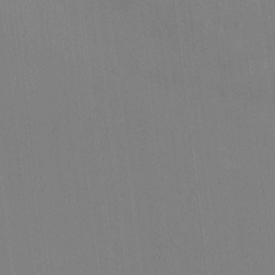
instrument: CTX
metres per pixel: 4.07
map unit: HNhu
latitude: -1.3888
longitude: -7.6505
